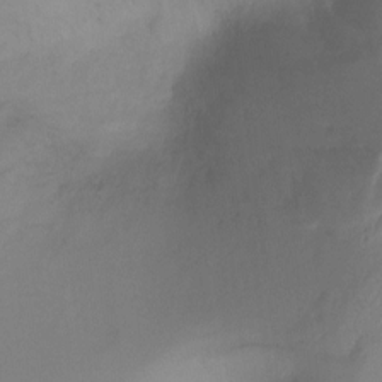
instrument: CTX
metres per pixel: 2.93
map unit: Ht
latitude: -10.2362
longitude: -28.5923
